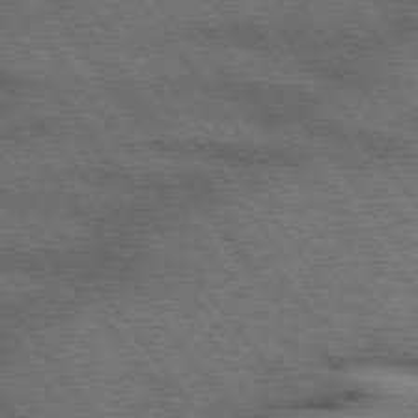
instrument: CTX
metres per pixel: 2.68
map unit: lApd
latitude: 73.6694
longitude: -71.9717
